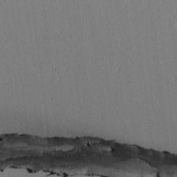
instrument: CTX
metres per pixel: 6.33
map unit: lAvf
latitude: 7.4804
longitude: 168.5195
